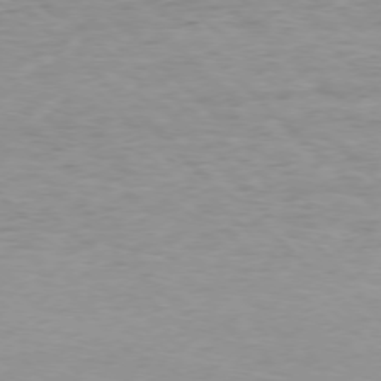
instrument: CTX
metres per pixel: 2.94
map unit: Ap
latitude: -77.0864
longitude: -88.4979
